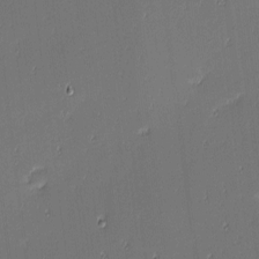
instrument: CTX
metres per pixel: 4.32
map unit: eHh
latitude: -3.7477
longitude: -82.8002
